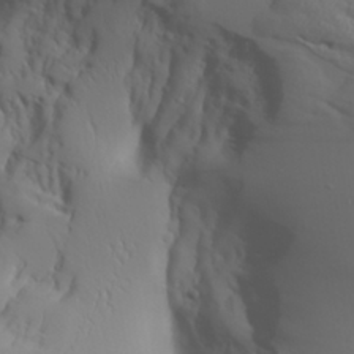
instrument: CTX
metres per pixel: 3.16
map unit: Aa
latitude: 26.5924
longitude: -132.7813
